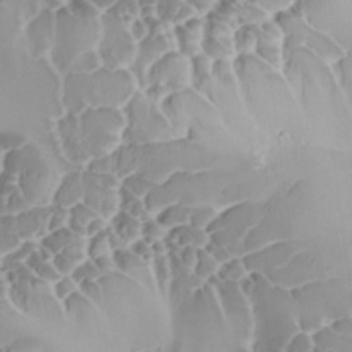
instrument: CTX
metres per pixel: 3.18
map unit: Ave
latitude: -9.5021
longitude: -122.2900
